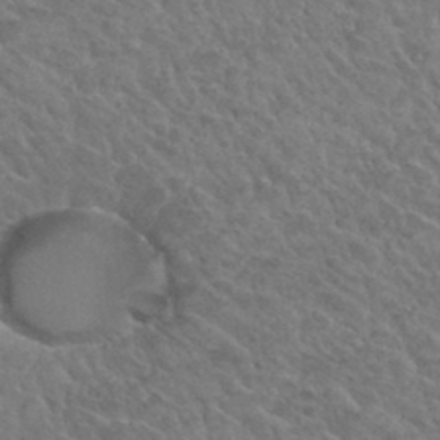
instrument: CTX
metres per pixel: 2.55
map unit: Hto
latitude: 33.7072
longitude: -49.8583
